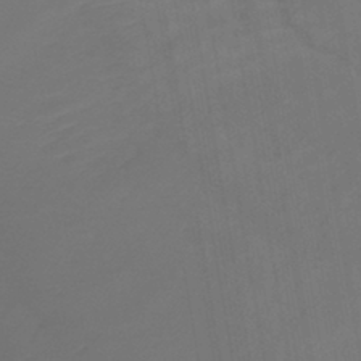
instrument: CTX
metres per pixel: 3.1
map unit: lHb
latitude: -41.8233
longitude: 77.0675
